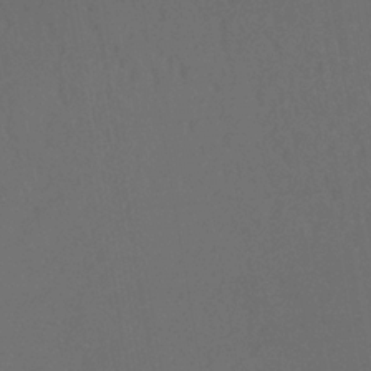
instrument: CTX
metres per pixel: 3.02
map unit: lHb
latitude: -33.7289
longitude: 67.4265
